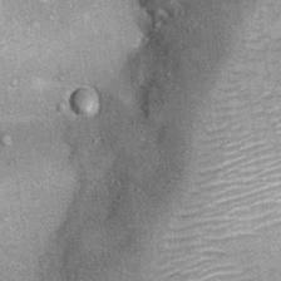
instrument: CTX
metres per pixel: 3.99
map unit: Ht
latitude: 10.5168
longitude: -38.6868
